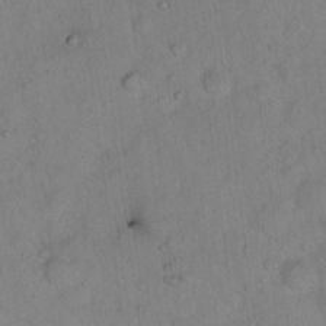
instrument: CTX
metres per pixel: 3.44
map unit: Hto
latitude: 15.2159
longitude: -40.0822
